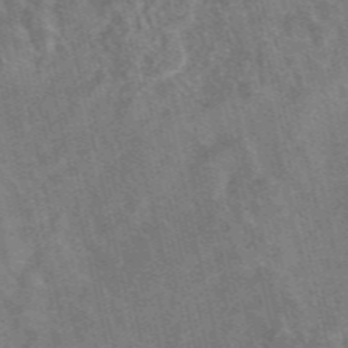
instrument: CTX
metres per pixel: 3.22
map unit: eAb
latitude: 47.4049
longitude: 119.1620
